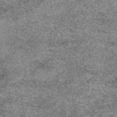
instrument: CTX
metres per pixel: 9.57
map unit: eAb
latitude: 50.2522
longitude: 109.7289
